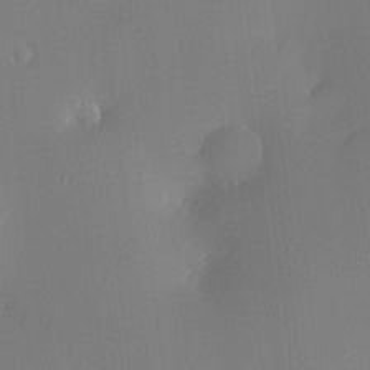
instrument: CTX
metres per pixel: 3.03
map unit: HNhu
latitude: 6.3845
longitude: 8.7652
